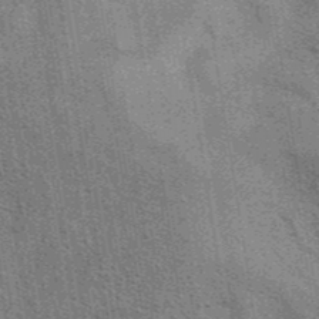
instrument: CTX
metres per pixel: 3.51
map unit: eAb
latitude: 41.1025
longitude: 107.0676
